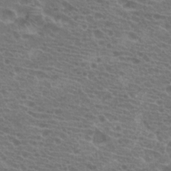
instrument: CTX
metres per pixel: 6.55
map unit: Hto
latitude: 20.0444
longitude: -40.3656
